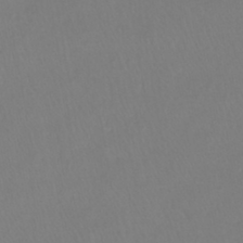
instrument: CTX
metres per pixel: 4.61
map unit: lHb
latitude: -41.5777
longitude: 65.2565
